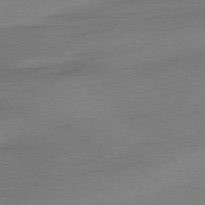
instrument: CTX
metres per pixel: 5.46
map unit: Ap
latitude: -77.3888
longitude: -70.6679
